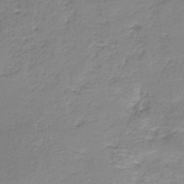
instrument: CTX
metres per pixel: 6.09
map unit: HNb
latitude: -36.2928
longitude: 56.5574
